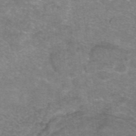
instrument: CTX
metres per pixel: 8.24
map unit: eAb
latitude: 46.4034
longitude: 102.5007
